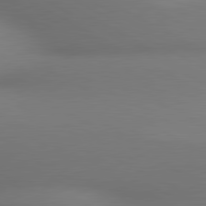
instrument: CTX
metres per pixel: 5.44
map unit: lApd
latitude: 80.5924
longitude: 133.4455
